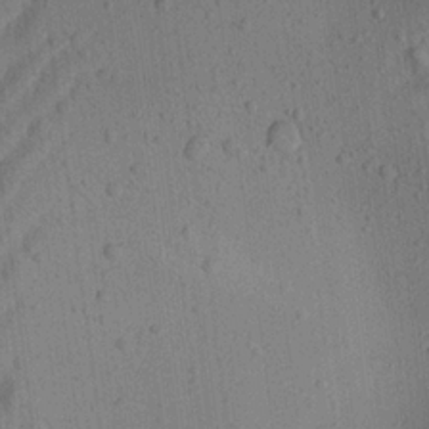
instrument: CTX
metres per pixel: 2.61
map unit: Aa
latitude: 22.1578
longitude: -143.1592
